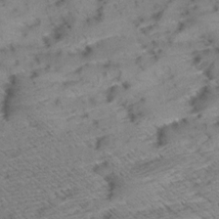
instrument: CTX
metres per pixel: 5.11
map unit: Aa
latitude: 9.3482
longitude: -139.9528
